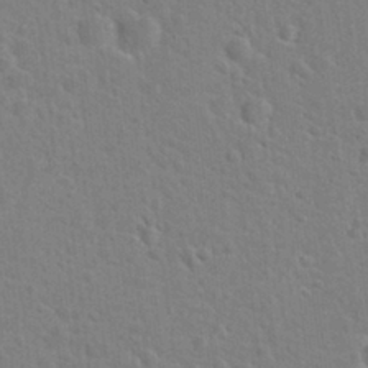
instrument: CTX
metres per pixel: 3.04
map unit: Hto
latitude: 22.1389
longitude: -47.6505
